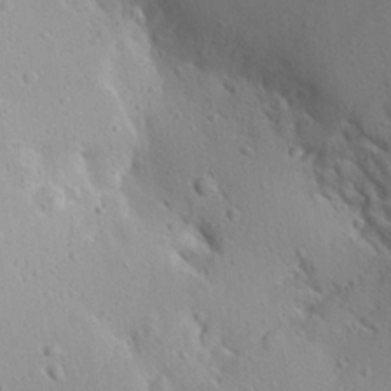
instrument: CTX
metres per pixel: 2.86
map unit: Aa
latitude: 12.9892
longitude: -142.7246
